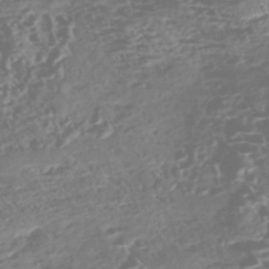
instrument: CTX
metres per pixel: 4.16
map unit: Nhe
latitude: -46.4251
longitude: -172.2900
